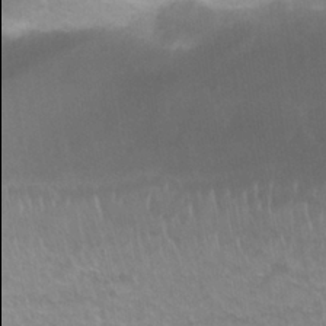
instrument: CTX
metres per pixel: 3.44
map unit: Nhu
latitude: 27.3860
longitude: -53.9906
